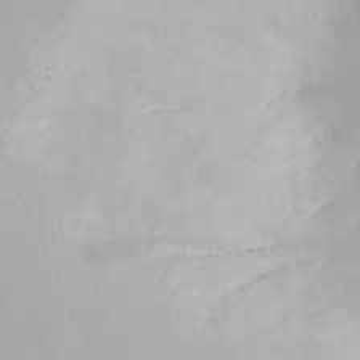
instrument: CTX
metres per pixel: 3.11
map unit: Ave
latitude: 21.1781
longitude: -137.8395
